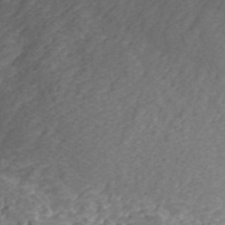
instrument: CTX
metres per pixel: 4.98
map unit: ANa
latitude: 41.6693
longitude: 28.0283
